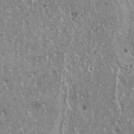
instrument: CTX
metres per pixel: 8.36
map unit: HNhu
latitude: 2.3278
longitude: 5.5588
